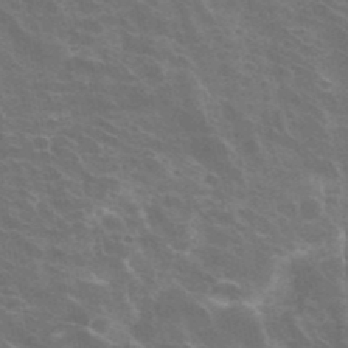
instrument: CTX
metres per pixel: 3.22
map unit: Hto
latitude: 32.4034
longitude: -41.1025
